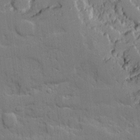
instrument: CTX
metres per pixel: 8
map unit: Ave
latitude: 18.4979
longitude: -128.3467
